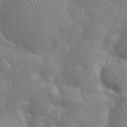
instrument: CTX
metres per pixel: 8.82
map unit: eHh
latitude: 35.4615
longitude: -60.0822
